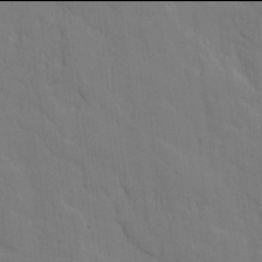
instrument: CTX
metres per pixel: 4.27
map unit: Ave
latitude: 17.9906
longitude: -128.6112
